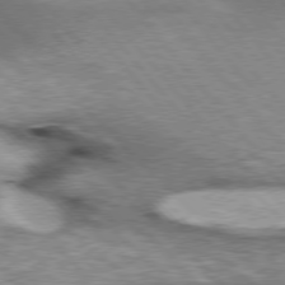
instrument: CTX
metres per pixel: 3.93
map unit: lApd
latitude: 77.1025
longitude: -50.5923
